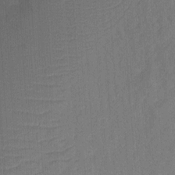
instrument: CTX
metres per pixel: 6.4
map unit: eHh
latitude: 8.4223
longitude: -73.5749
